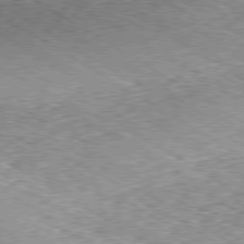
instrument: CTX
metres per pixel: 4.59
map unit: Ap
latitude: -80.1039
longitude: -51.1403
